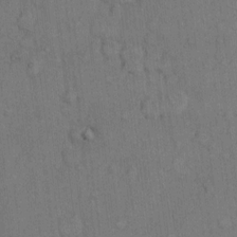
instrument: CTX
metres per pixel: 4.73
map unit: Hto
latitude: 10.5168
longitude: -61.0458
